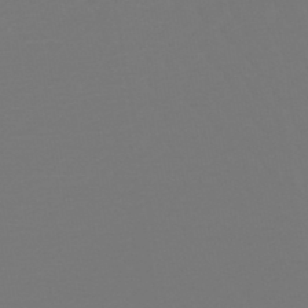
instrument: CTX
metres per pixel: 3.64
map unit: lHb
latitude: -46.1794
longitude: 72.5196
